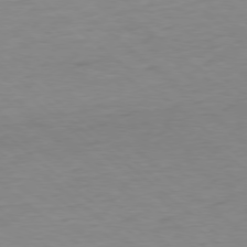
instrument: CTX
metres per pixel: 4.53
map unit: Ap
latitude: -78.3306
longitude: -78.5735
